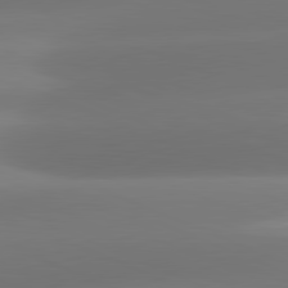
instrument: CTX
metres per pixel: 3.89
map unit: lApd
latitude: 81.4237
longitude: -161.6316
